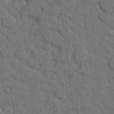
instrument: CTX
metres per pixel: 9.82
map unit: eHh
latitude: 11.8206
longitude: -66.3656
